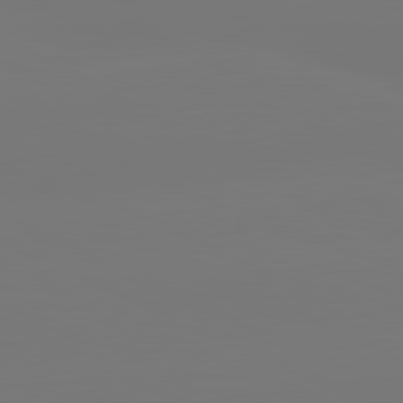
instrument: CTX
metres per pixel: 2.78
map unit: lApd
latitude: 80.9703
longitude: -149.3860
